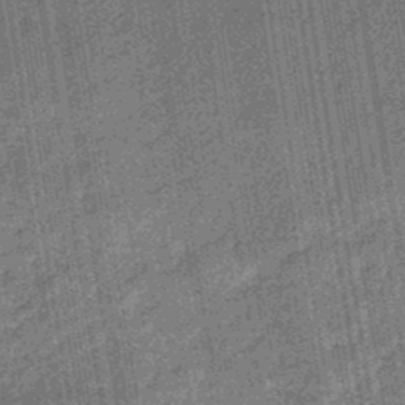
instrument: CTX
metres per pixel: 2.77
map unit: eHb
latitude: -45.5966
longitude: 87.3888
